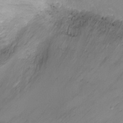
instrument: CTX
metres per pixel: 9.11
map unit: Ht
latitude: -7.8233
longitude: -27.3482
